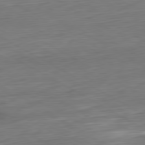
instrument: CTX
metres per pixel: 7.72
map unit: Ap
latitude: -80.8786
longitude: -67.8205
